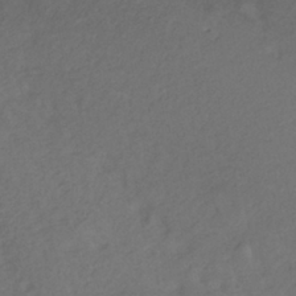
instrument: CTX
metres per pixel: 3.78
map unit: ANa
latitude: -38.5952
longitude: 94.6140
